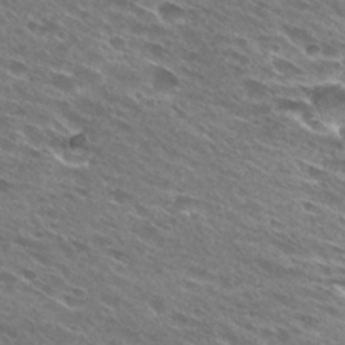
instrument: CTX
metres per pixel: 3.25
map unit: Hto
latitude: 28.3467
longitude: -43.6127
